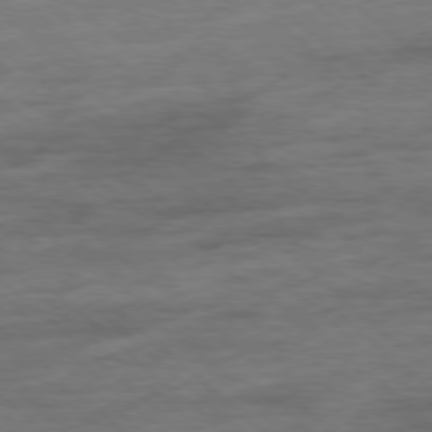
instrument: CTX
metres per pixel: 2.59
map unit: Hpe
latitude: -78.6140
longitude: -23.2726
